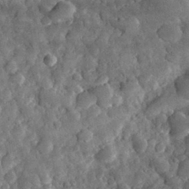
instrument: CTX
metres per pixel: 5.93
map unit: eHh
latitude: 31.4049
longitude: -69.3860
